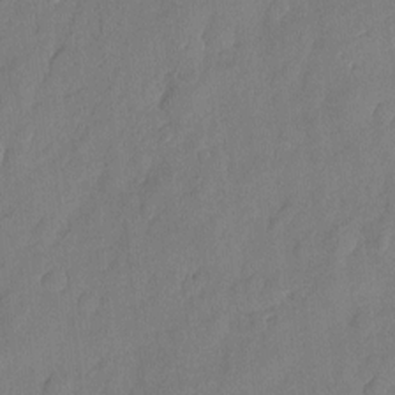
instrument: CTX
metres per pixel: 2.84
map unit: eHh
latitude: 5.3859
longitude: -75.7450
